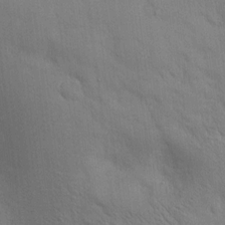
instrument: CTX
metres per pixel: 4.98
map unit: lAvf
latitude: 9.5182
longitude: 168.5573
